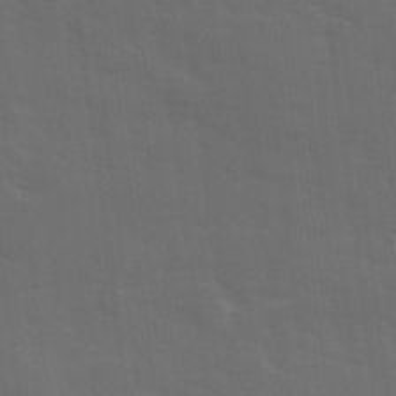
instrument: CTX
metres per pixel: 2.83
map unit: Ave
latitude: 18.9324
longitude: -130.5546
